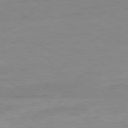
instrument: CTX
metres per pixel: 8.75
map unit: Ap
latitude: -81.1809
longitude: -95.8395
